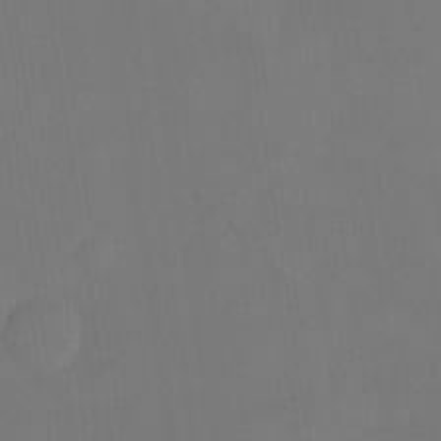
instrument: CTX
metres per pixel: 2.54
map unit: Nhu
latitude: -13.5399
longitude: -51.8583
